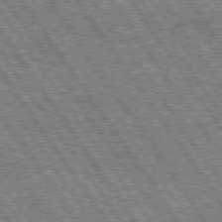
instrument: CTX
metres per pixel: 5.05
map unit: Hpe
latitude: 74.8380
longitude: -153.6883
